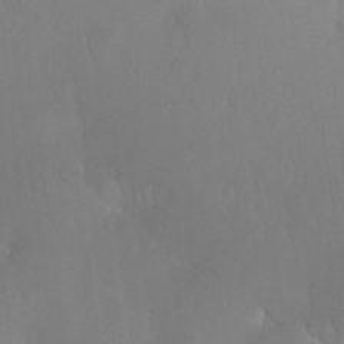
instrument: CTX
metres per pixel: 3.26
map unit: Nhu
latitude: 26.2712
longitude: -57.4615
